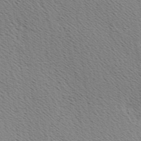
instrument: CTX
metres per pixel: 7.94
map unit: Hve
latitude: 2.6112
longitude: -124.8002
